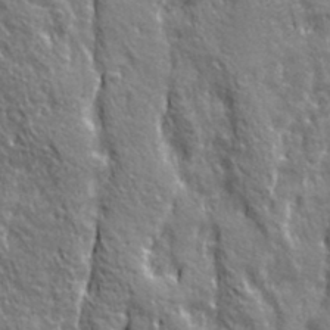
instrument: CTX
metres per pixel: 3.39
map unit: Ave
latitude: 20.9514
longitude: -135.2348
